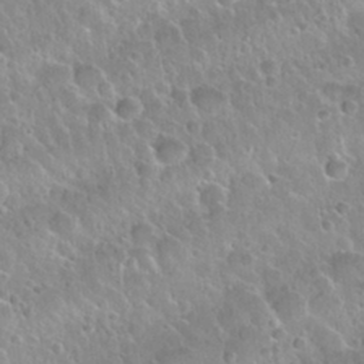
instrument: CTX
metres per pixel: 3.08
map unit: Nhu
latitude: 30.4601
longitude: -53.0837
